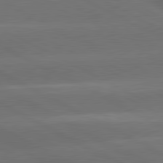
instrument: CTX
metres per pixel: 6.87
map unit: lApd
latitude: 81.1403
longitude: -147.1026
